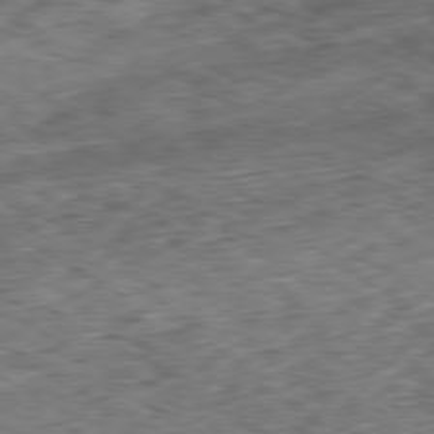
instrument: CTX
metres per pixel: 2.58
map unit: Hpe
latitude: -80.3873
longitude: 22.9542
